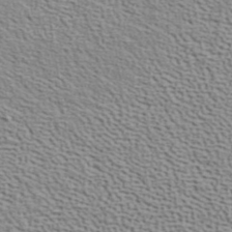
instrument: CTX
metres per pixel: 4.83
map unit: ANa
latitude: 40.9324
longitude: 29.6533
